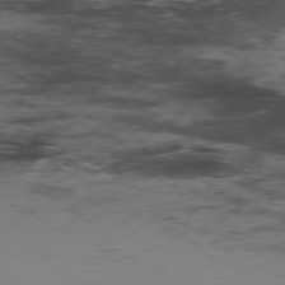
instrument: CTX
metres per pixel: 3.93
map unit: Hpe
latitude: -76.8975
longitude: -18.0633
